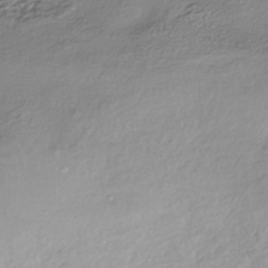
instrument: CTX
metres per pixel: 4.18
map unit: HNhu
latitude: -42.3117
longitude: 107.1809
